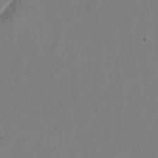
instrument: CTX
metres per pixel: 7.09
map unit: Hto
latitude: 6.9325
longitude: -31.2915
